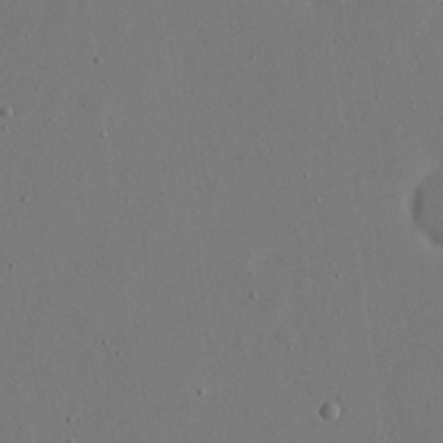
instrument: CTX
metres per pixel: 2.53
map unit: eHh
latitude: 16.3467
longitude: -69.9150
